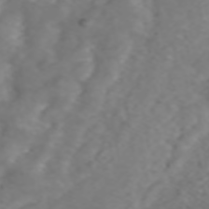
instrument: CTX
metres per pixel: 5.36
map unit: ANa
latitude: 45.0080
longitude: 22.2929
